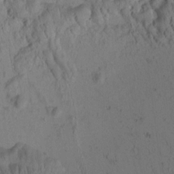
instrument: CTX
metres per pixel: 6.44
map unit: Htu
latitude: -3.7477
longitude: 172.9730
